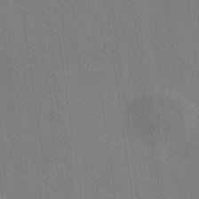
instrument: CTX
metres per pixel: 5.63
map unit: HNb
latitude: -32.7275
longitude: 57.7288
